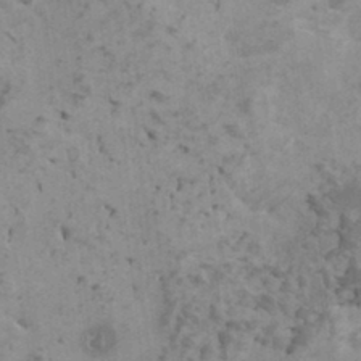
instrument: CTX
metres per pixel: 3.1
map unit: HNhu
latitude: 0.0633
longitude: 3.9745
